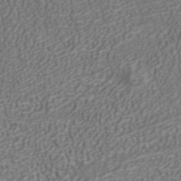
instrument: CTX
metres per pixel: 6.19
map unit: ANa
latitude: 41.3292
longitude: 27.0675
